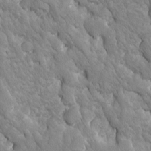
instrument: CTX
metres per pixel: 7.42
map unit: Ave
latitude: -11.3321
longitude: -118.8191
